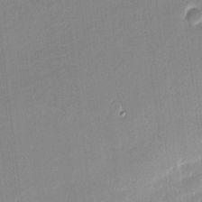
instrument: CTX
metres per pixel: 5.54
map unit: eHh
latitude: -2.5762
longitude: -81.9717
